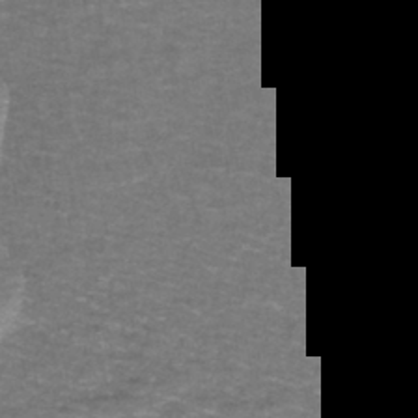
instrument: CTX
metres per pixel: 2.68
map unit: lHb
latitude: -42.8974
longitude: 56.0094
